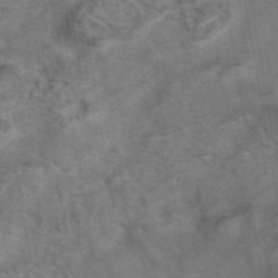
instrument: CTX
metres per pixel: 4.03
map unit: eAb
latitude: 41.9528
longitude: 104.2739
